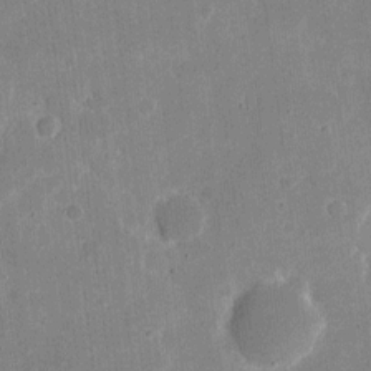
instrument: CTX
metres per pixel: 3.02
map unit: eHh
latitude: 7.3860
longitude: -66.4412
